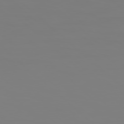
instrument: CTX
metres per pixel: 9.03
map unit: Hpe
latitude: 78.2712
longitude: 178.4629
